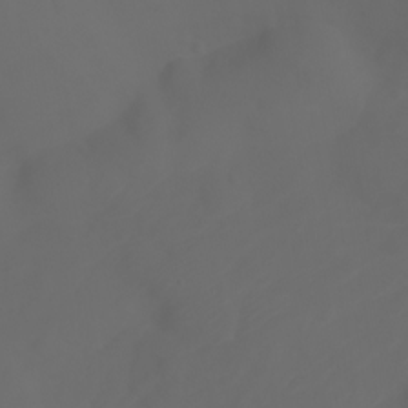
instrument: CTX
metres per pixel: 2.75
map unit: Ht
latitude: -3.7477
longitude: -61.1403
